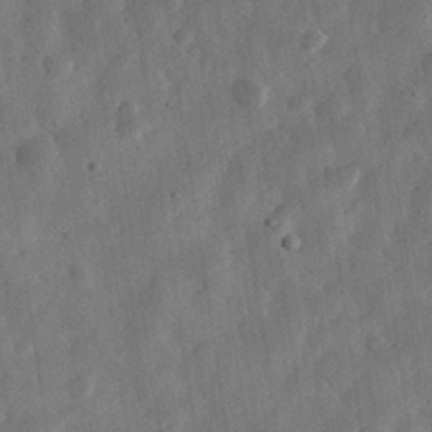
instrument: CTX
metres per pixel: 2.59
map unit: eHh
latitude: 31.8773
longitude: -75.8205
